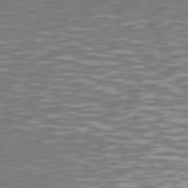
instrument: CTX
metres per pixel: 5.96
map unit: Hpe
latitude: 75.7261
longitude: -132.8002
